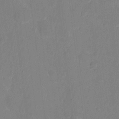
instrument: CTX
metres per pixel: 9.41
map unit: eHh
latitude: 5.4426
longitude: -66.2522
